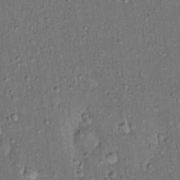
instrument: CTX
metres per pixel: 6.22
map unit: Hto
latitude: 14.3657
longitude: -57.2725
